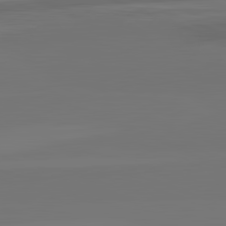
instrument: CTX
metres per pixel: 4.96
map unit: lApd
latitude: 82.7057
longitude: 155.7100
